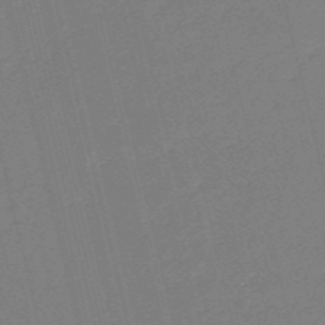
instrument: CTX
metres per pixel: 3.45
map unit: HNb
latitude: -55.1242
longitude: -39.5560
